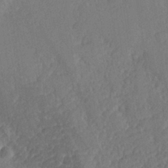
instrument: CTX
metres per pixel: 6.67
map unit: lHvf
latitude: 25.9717
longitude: 143.9178
